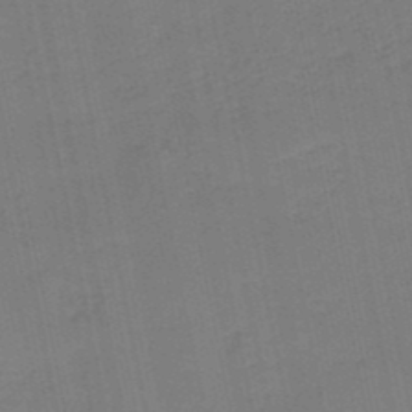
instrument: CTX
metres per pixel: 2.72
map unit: HNb
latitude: -50.0850
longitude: -50.0255
